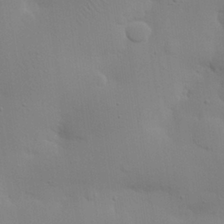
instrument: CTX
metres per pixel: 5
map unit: eHh
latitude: 25.2914
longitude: -69.9339
